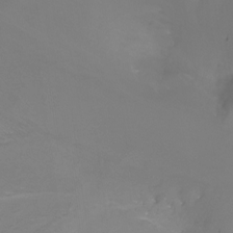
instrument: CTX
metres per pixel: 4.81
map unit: Nhu
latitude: -17.8423
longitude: -46.7058
